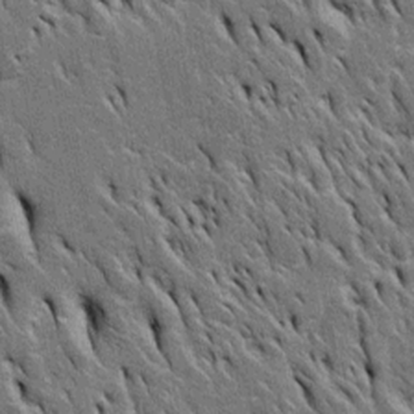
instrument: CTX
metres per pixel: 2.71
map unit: Htu
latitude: -3.4832
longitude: 150.9541
